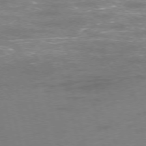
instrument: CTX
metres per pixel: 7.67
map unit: Ap
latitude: -75.7478
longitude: -74.2712
